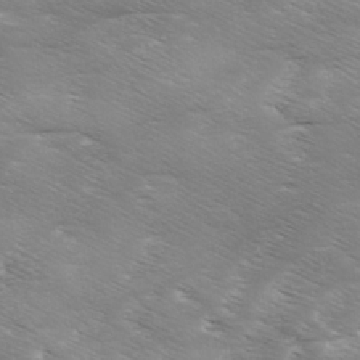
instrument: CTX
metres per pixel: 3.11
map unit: Ave
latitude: 11.2726
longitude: -106.3656
